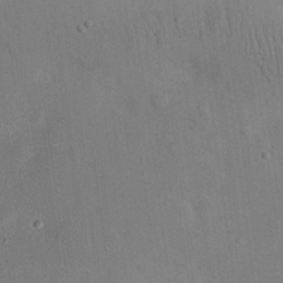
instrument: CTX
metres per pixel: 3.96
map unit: eHh
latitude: 25.3670
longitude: -69.0270
